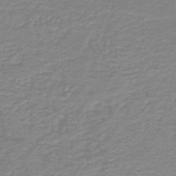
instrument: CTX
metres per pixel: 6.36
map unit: HNb
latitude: -45.8611
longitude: 52.6896
